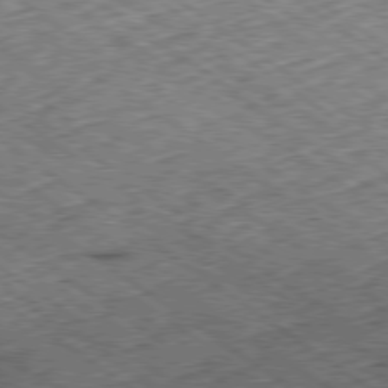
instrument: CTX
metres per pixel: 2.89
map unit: Hpe
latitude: -79.4832
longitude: 7.3698
